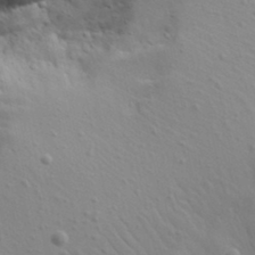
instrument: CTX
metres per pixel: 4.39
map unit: Aa
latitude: 17.5182
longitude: -125.8205
